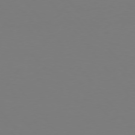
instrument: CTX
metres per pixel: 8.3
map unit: Hpe
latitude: 75.6316
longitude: -138.9703
